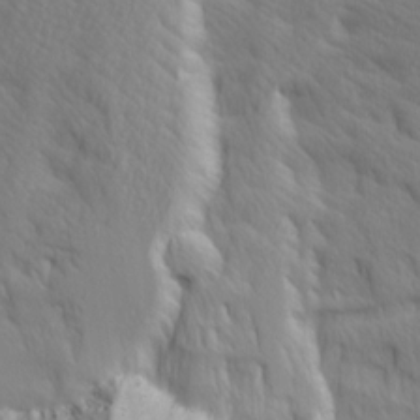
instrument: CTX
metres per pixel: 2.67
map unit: Ave
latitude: 15.5560
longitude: -129.9906
